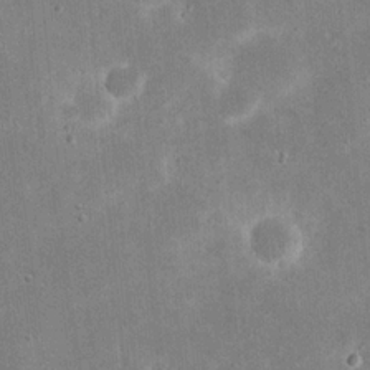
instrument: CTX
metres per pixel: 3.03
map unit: eHh
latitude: 21.1403
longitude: -68.2901
